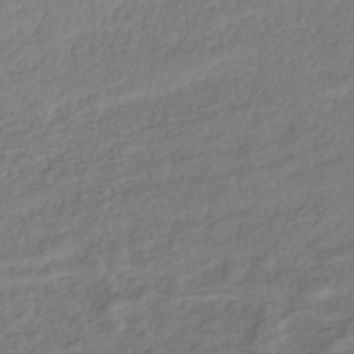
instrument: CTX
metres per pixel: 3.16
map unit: lHb
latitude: -43.3131
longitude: 76.3306
